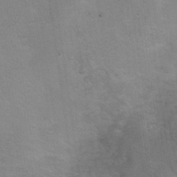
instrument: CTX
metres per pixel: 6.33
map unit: Nhu
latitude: 10.5357
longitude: -25.0836
